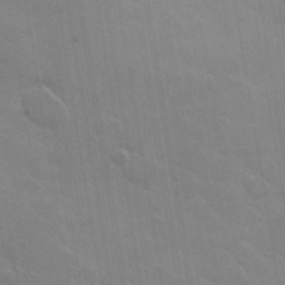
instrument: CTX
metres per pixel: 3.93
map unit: lHvf
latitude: 36.3467
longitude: -92.1011
